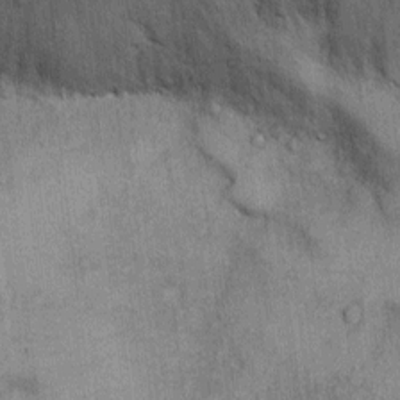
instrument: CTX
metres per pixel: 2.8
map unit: Ht
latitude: -3.7666
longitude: -14.0822
